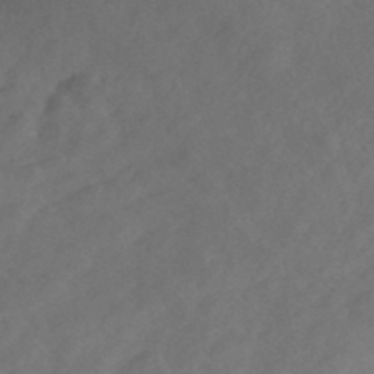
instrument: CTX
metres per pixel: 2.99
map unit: Nhe
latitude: -48.0850
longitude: -172.2900
